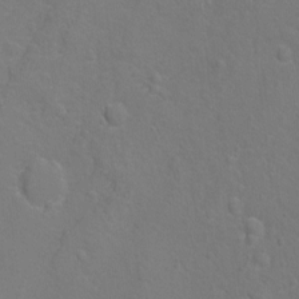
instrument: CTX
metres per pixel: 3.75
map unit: Hto
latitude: -5.5966
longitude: -35.3670
